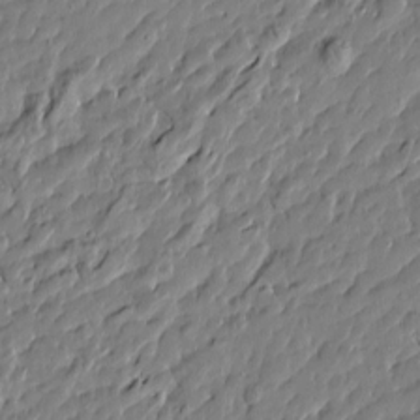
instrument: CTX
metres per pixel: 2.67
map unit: Htu
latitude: -5.6344
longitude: 178.0283
